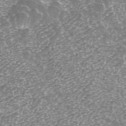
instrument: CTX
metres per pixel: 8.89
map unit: ANa
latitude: 43.6505
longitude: 24.8408
